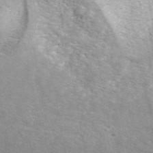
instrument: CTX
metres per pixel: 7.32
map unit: ANa
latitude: 45.3292
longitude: 46.8975
